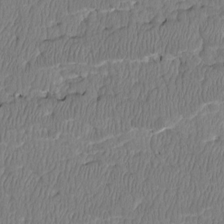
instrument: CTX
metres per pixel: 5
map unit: Htu
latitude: 3.1592
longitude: 149.2565
